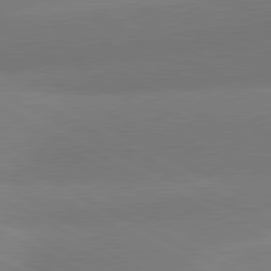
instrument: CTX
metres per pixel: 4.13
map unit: lApd
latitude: 80.9325
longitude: 127.6344
